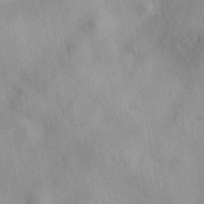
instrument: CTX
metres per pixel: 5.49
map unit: eAb
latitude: 40.7624
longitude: 105.2187
